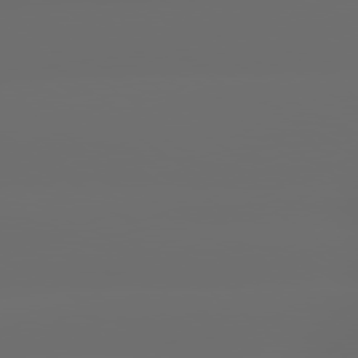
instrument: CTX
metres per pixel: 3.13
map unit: lApd
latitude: 79.5560
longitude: -139.2726
